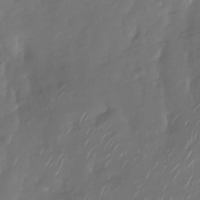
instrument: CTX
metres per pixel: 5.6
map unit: Nhu
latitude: -28.4062
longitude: -76.0255
